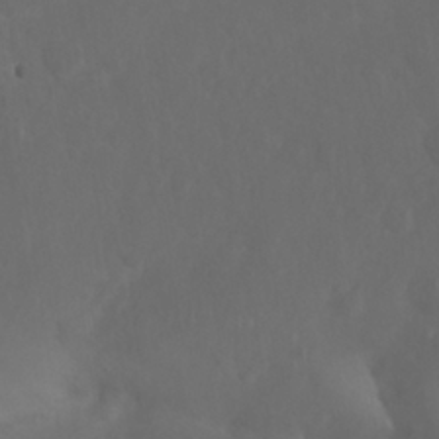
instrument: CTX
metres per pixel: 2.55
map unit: Nhu
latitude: 27.7072
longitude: -65.1025
